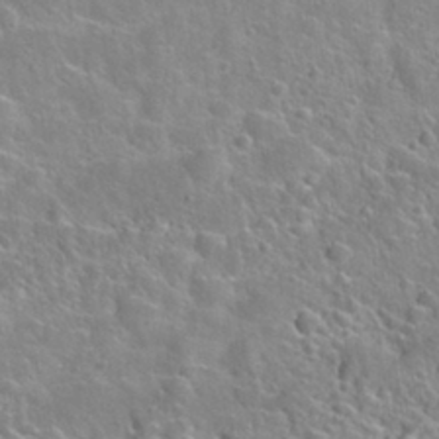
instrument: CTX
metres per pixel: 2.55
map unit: Nhu
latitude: 28.2144
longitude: -52.9892
